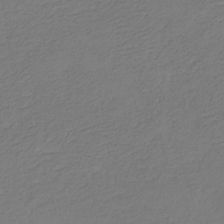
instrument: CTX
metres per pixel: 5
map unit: eHb
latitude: -30.1039
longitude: 66.8219
